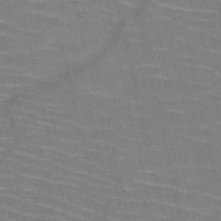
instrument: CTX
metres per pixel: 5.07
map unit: HNb
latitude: -50.6707
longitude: -45.1214
